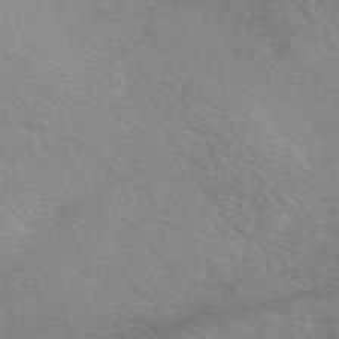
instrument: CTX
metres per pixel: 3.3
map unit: eAb
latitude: 49.7261
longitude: 120.5951
